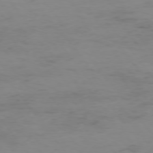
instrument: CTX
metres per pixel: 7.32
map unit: Hpe
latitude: -75.3132
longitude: -19.9339
